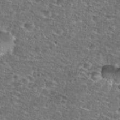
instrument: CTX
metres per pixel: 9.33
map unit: Nhu
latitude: 28.8380
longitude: -49.3293
